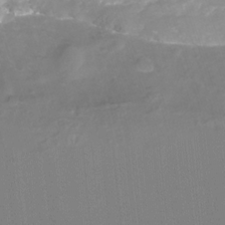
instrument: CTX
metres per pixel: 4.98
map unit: Nhu
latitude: -14.0283
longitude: -60.5357
